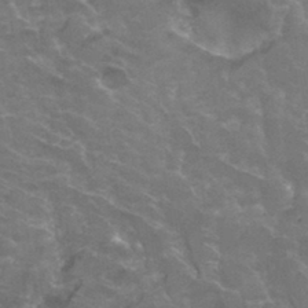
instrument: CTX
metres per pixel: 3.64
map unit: Hto
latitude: 33.1592
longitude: -43.6694
